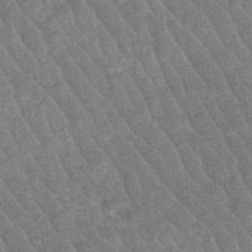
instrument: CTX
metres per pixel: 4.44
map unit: eHb
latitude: -48.6519
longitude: 85.6155
